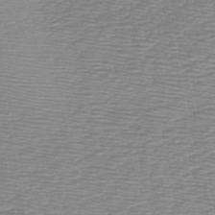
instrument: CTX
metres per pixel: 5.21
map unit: lHb
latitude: -44.1606
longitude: 53.0675
